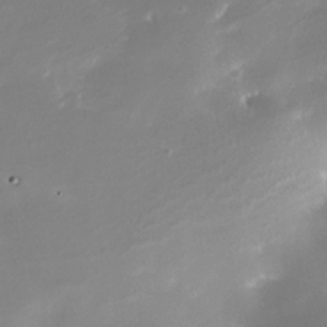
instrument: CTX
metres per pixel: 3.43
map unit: Nhe
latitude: -33.0676
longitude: -115.9717
